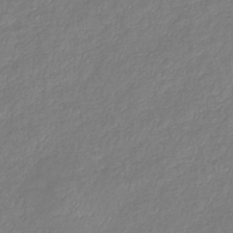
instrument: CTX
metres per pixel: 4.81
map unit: eHb
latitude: -41.9556
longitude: 81.8612
